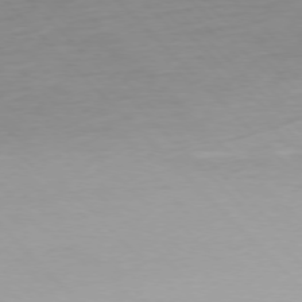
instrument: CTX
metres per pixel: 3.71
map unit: Ap
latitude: -77.2376
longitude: -78.9325
